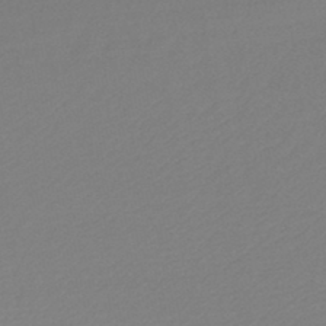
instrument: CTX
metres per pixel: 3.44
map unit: lHb
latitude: -44.7652
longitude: 64.5196
